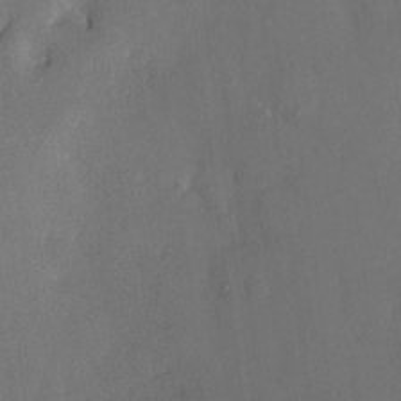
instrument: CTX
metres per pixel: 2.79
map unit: HNhu
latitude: 6.2522
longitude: 3.4454
